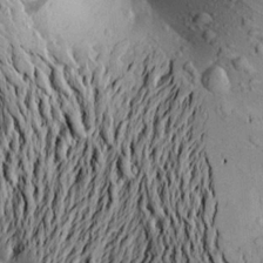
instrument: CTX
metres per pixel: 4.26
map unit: Aa
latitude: 21.3671
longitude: -149.8017
